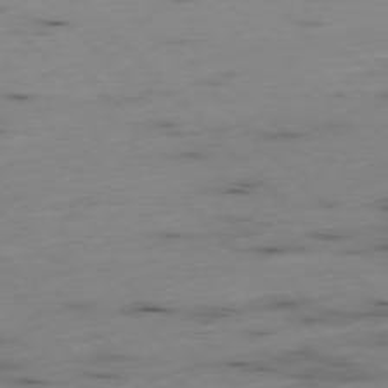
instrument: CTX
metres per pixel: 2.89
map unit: Ap
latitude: -76.8975
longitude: -91.7450
